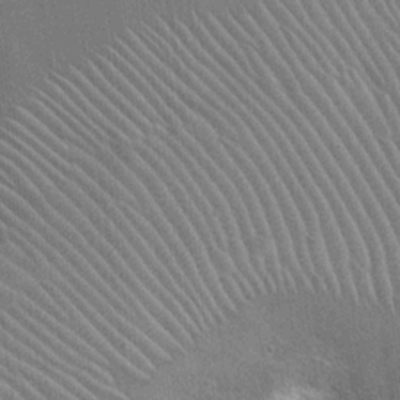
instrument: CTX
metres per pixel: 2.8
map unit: Hto
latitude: 19.7449
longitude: -51.7071
